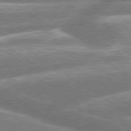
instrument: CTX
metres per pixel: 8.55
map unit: lApd
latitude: 79.6883
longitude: -159.6316
